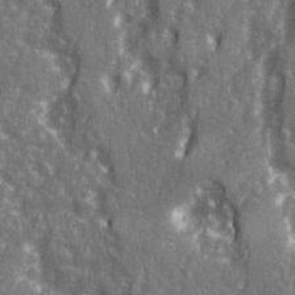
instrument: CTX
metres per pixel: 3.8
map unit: Ave
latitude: 22.6112
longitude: -133.5371
